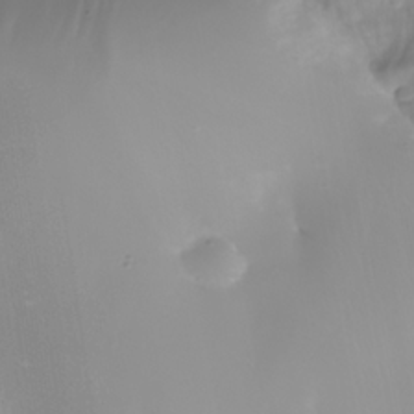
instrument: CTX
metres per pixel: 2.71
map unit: Nhe
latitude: -34.4818
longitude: -144.8380
